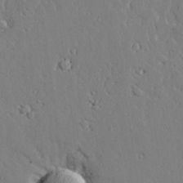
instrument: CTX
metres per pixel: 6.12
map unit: lAvf
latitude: 25.0080
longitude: -110.3656
